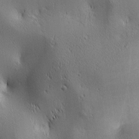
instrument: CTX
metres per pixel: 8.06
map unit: lAa
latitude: 2.6301
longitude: -117.4238
